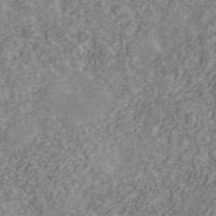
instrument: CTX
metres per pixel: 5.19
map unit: ANa
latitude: 41.9528
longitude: 30.5007
